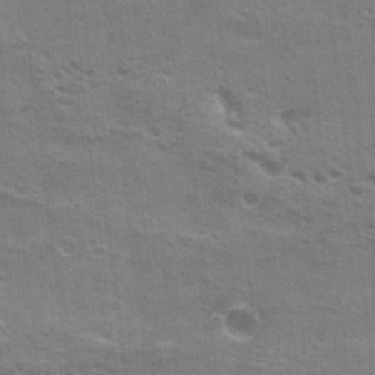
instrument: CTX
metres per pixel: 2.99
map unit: Hto
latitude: 22.9325
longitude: -41.8394
